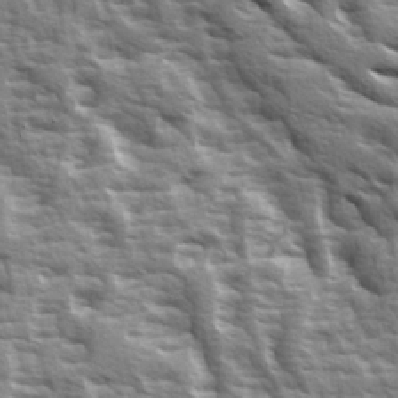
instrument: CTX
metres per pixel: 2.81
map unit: Ave
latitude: 14.7625
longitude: -132.0444
